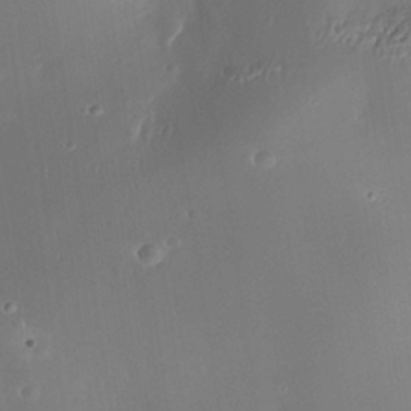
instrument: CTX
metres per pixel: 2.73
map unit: Nhe
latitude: -35.5399
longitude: -118.2900
